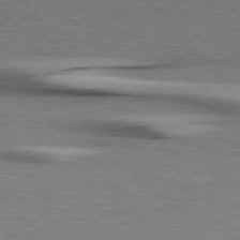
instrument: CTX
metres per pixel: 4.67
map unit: Hpe
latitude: 79.3104
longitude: -120.1578
